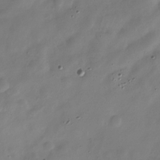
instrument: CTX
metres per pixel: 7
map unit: Hve
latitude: -30.0094
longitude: 94.8974
